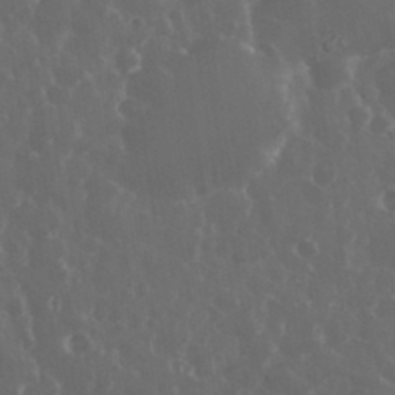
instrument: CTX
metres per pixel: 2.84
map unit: eHh
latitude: 33.8961
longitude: -59.0081
